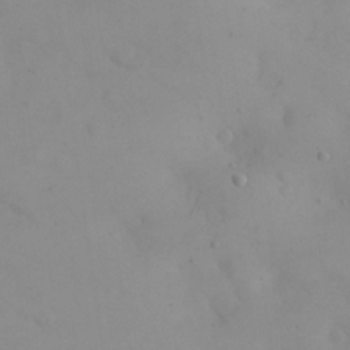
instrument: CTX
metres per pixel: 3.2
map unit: eHh
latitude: 24.7057
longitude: -65.0080
